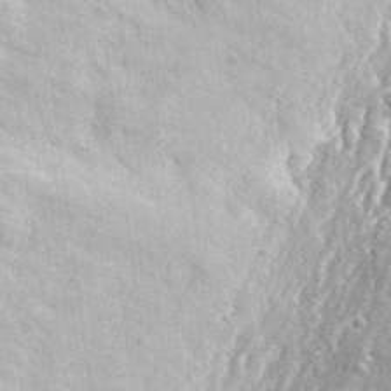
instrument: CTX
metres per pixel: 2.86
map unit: eHh
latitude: 37.2537
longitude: -80.0822
